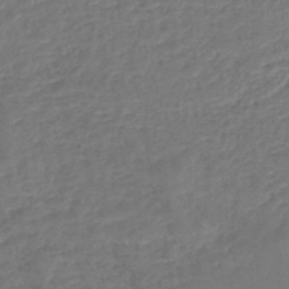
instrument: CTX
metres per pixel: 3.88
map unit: lHb
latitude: -45.3699
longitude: 73.3887
